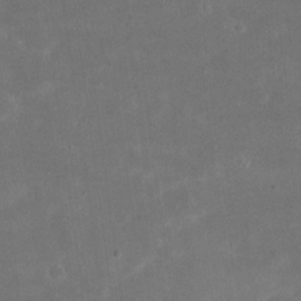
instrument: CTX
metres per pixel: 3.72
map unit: eHh
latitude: 20.3845
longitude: -70.1767
